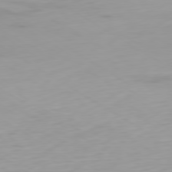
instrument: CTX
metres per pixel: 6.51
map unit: Ap
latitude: -80.0661
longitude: -58.3467
